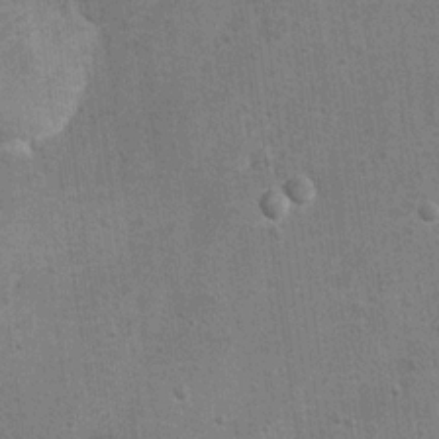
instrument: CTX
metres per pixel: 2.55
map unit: Hto
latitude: 11.1592
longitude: -36.1389
